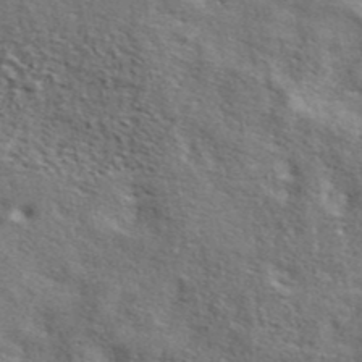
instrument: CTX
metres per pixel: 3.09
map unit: lHvf
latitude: 42.7057
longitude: -87.9339
